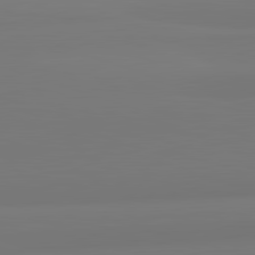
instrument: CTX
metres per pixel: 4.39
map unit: lApd
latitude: 82.5734
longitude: 172.1795
